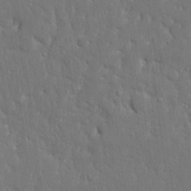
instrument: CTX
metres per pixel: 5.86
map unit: Ave
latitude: 17.5371
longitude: -141.0458
